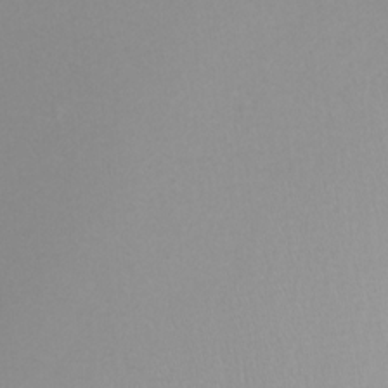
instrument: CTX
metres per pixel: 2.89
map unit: Nhu
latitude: -8.5763
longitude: -94.4601
